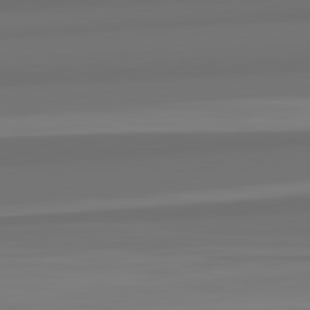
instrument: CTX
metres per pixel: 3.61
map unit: lApd
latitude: 82.8380
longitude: 165.1054
